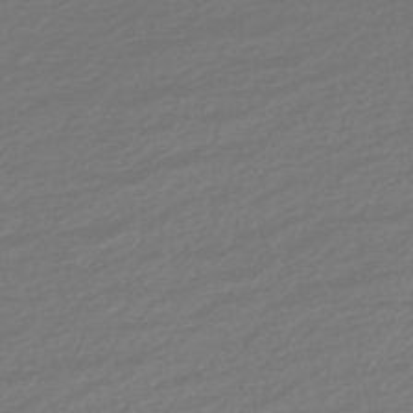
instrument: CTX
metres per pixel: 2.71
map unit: HNhu
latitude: -45.6344
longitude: 101.0297
